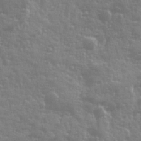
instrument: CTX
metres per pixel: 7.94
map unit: Ave
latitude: 12.6302
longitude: -103.6505
